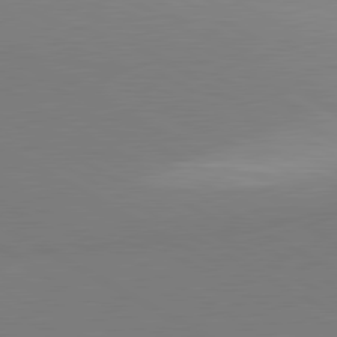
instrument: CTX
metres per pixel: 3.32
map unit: lApd
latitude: 81.1781
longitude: 159.7099
